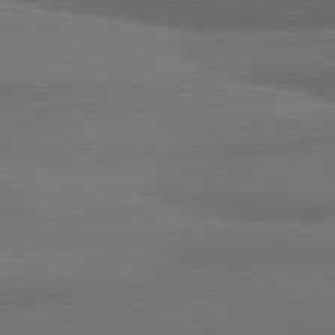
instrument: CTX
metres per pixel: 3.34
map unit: lApd
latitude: 81.9717
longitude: 170.1606
